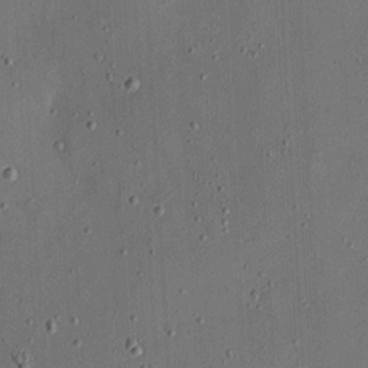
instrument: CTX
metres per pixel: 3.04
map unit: eHh
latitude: 5.1025
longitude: -68.7435
